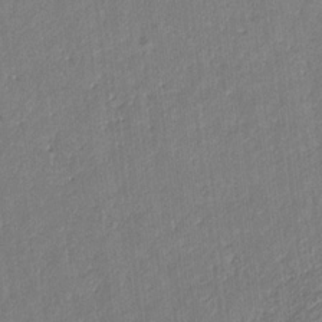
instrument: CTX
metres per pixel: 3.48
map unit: eHb
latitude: -29.6533
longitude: 65.9178
